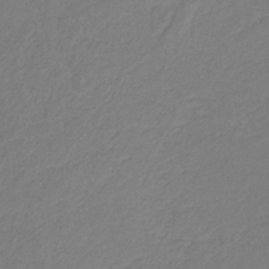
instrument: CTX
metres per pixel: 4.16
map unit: eHb
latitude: -30.5196
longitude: 63.9556
